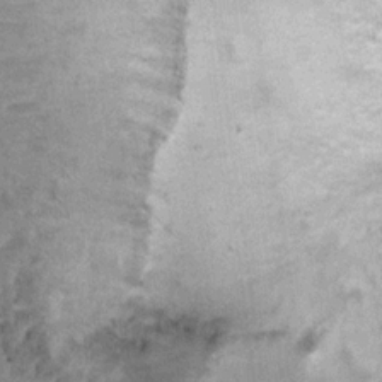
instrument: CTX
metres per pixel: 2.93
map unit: Ht
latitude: 8.3656
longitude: -36.1578
